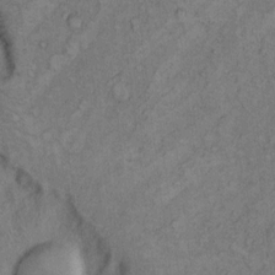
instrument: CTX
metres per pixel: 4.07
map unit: Hto
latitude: 8.7813
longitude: -59.0647
